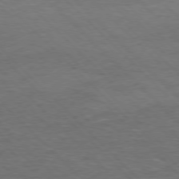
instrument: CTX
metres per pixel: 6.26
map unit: Hpe
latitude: -77.4832
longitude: 15.0487
